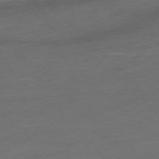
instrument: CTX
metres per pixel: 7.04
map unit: Ap
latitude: -77.4076
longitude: -64.5735
